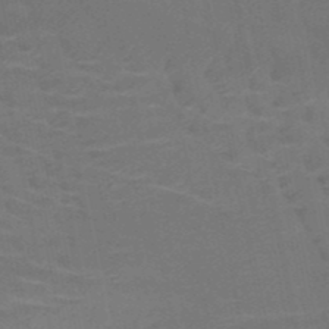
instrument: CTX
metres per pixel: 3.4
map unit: HNb
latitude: -51.1998
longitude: -48.0822
